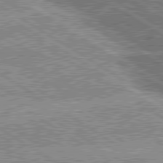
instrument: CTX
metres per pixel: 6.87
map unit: lApd
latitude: 80.4034
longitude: -151.5938
